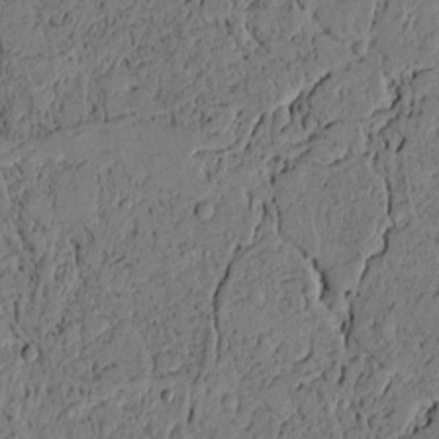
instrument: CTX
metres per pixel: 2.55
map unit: lAvf
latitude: 4.1389
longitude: 165.2754
